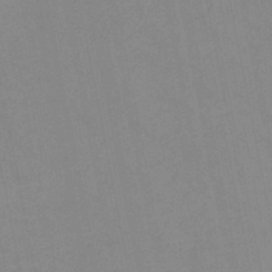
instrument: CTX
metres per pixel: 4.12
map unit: HNb
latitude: -48.1984
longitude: 56.8975
